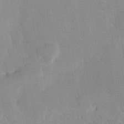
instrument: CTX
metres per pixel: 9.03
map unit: Hve
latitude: 26.2523
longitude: 150.6896
